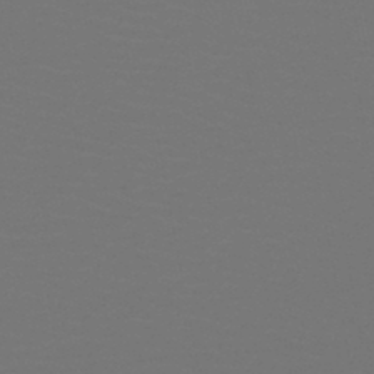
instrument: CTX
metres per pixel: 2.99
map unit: HNb
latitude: -47.4643
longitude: -44.2144
